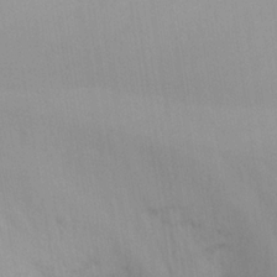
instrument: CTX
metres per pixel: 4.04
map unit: Nhu
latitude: -3.8611
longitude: -70.7813
